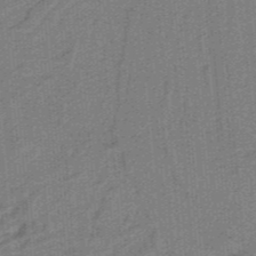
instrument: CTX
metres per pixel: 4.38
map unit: HNb
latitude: -38.9164
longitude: 54.3684
